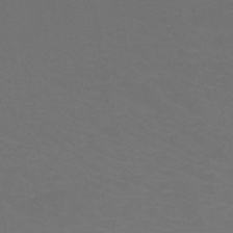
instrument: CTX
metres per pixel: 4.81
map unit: HNb
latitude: -51.3699
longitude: -42.5924
